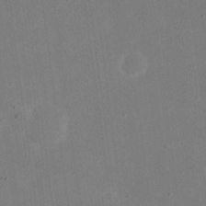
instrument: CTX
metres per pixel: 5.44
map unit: eHh
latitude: 18.8758
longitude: -70.9514
